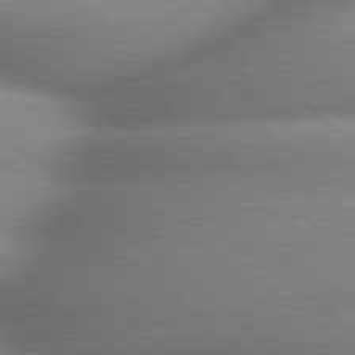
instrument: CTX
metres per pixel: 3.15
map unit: lApd
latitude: 79.8395
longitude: -163.3860
